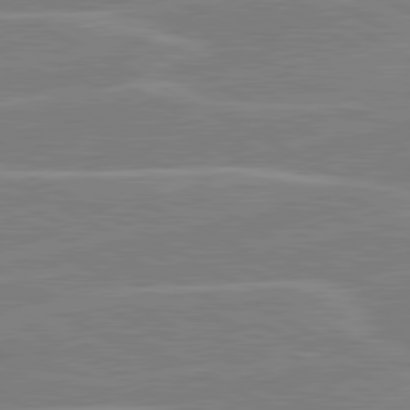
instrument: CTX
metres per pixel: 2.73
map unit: lApd
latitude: 80.8002
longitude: 121.4454
